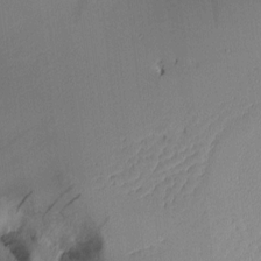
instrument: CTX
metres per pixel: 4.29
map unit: Aa
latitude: 10.4034
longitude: -127.1592
